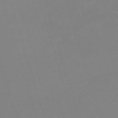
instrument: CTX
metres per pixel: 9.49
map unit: eHh
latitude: -62.3117
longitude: 49.0298
